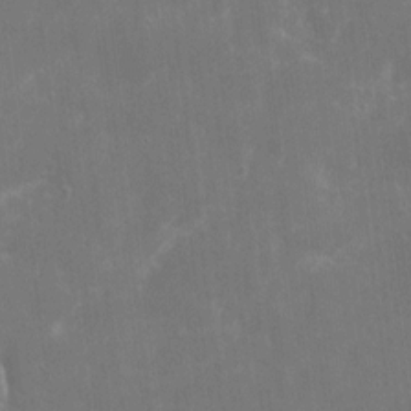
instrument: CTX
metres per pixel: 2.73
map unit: eHh
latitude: 9.0459
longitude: -71.5560
